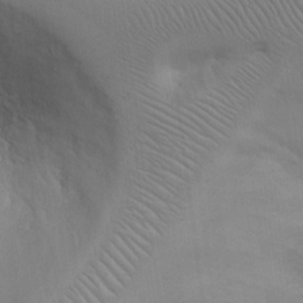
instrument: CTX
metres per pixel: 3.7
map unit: Hto
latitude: 12.3467
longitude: -56.7057
